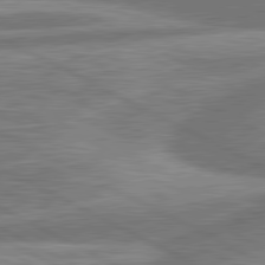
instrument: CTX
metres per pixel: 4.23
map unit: lApd
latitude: 81.1025
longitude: -166.4790
